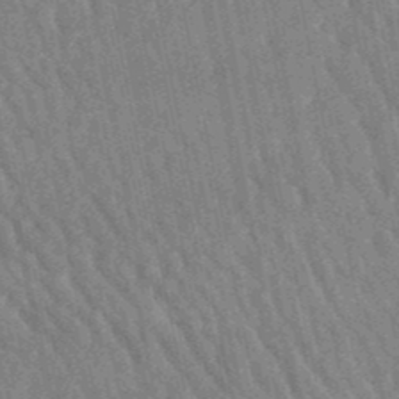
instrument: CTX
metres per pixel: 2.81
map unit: lHb
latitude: -48.8408
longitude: 73.8989
